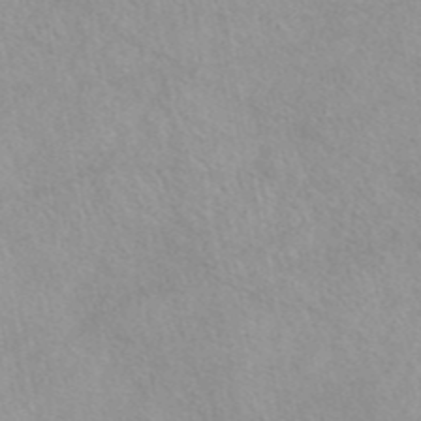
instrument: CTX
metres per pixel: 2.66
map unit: eAb
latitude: 44.3467
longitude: 108.5574
